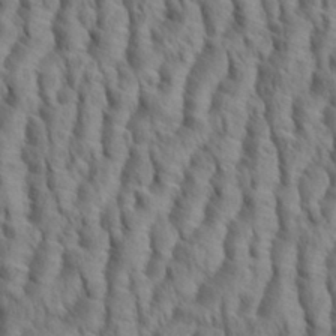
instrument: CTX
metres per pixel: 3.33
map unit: eHh
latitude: 34.8191
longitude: -138.3845
